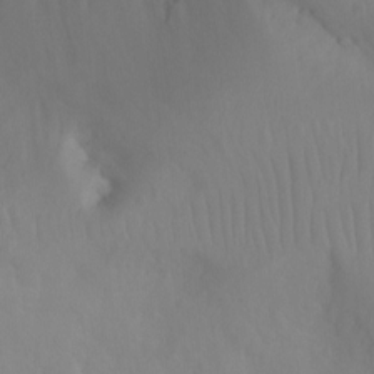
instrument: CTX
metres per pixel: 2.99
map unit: Nhu
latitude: -12.1606
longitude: -67.9339
